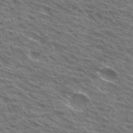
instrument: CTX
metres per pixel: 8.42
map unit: Hto
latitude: 30.4412
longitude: -44.6679
